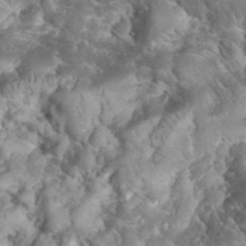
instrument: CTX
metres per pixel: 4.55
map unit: eHh
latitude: 34.0444
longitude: -64.7813
